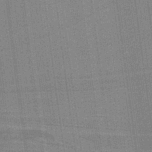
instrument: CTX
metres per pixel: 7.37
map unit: lHb
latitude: -37.4265
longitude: 57.2376
